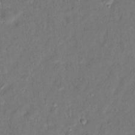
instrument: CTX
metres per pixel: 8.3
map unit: Ht
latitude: 14.7436
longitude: -37.2537
